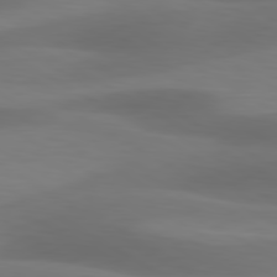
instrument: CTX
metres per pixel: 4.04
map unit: lApd
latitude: 80.7057
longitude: 120.0661
